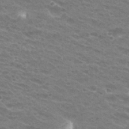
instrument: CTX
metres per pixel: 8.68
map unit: Hto
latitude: 25.8205
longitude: -29.6694
